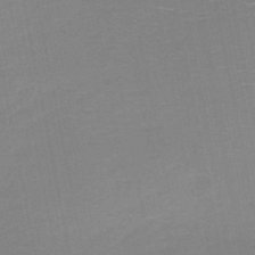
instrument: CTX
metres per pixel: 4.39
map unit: HNb
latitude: -50.8597
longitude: -45.6694
